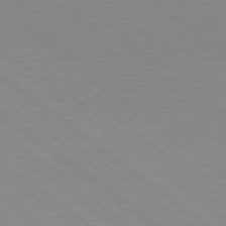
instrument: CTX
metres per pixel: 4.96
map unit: Hpe
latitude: 78.4979
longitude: -124.6679
